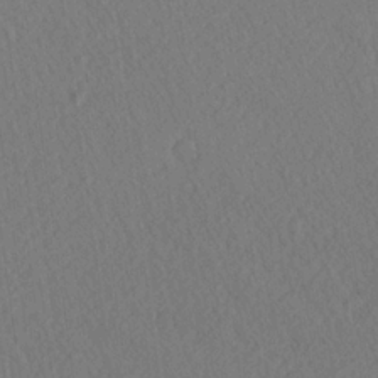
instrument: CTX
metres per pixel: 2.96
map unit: Ave
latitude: 20.8191
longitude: -138.9514
